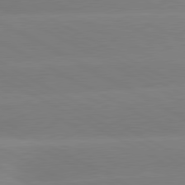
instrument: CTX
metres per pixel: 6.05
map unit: lApd
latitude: 80.7057
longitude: -153.5560
